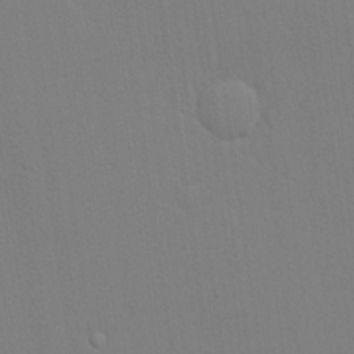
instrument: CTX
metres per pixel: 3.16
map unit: lHvf
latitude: 20.8191
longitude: 142.5195
